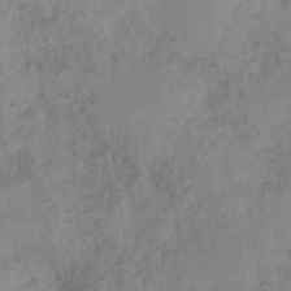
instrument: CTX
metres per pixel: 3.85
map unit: eHh
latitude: 21.0081
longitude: -60.9513
